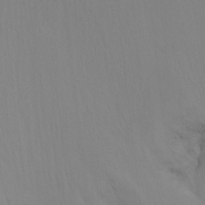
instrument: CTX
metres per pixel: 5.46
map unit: Ht
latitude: -15.8990
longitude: -47.8962
